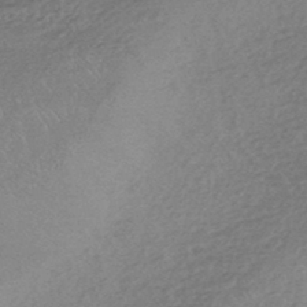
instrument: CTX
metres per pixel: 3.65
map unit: HNhu
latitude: -45.0298
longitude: 93.1620
